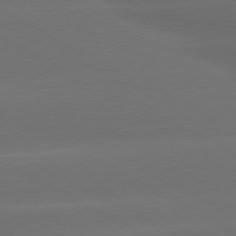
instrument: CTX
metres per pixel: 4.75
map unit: lApd
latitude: 80.3656
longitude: -145.7072
